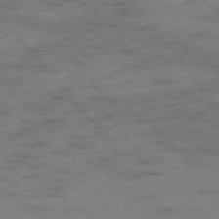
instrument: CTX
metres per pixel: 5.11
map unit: Hpe
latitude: -76.1606
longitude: -18.5168
